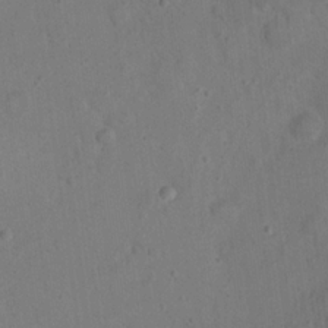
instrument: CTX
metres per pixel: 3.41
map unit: eHh
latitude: 20.7813
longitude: -61.9339
